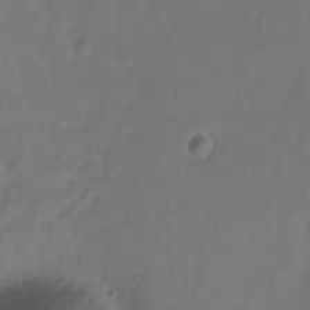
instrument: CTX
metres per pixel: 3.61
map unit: Hto
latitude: -13.0864
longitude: -41.0458
